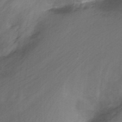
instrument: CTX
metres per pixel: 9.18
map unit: Nhu
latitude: -8.7085
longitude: -49.2915
